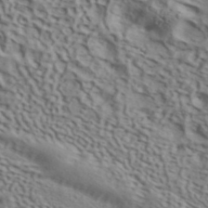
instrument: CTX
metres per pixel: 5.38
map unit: ANa
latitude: 41.7450
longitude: 50.7652
